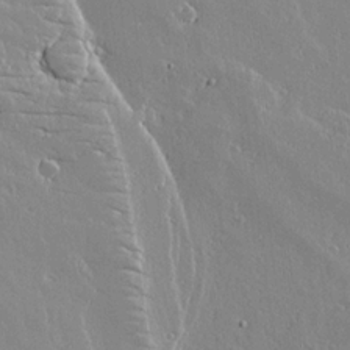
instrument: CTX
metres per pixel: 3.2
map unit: lAvf
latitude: 17.4993
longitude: -126.7057
